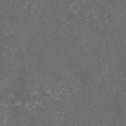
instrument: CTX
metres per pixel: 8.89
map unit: eAb
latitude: 46.1011
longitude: 108.7463
